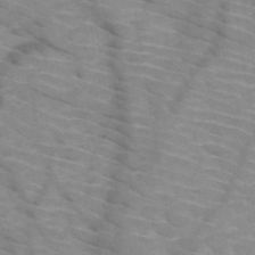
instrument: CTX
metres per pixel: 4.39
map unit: HNb
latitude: -47.1809
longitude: -45.2159
